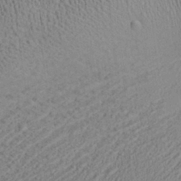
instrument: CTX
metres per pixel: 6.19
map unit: Aa
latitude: 28.5357
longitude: -137.8773
